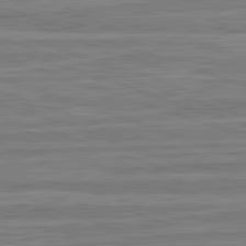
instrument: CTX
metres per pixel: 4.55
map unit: lApd
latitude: 82.8380
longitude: 179.1242
